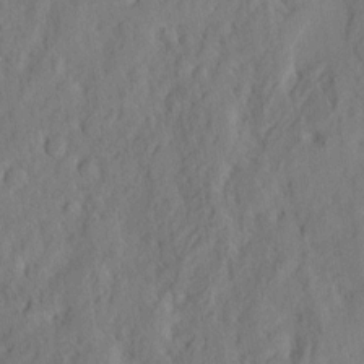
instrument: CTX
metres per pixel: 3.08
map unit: eHh
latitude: 3.5182
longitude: -77.6882
